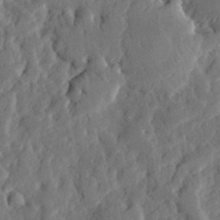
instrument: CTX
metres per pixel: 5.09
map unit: eHh
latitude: 30.4034
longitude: -78.1389
